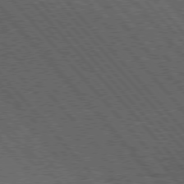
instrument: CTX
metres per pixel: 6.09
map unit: Hpe
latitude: 75.9528
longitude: -153.9717
